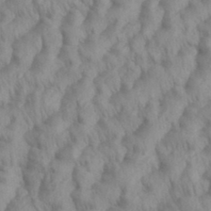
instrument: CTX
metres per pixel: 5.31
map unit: eHh
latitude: 35.9339
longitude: -137.8773
